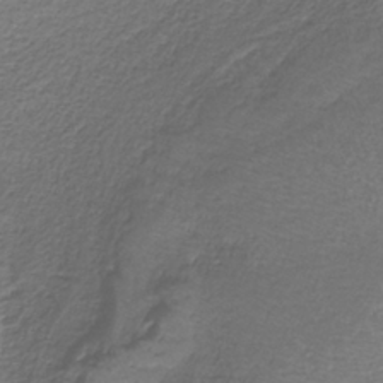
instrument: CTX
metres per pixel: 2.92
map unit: HNb
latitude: -35.1620
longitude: 58.2739
